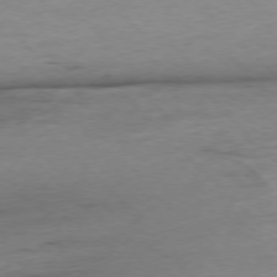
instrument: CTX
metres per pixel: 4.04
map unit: Ap
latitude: -77.0864
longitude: -88.9136
